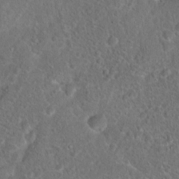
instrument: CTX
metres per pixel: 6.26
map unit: Hto
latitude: 17.4993
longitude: -41.4804
